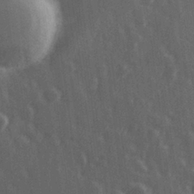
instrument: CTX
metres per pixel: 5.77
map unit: Hve
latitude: 27.1214
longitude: 146.8408
